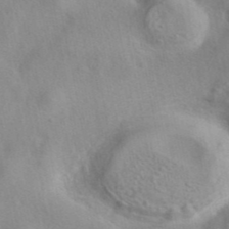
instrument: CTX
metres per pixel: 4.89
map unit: eAb
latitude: 41.2348
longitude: 105.2943
